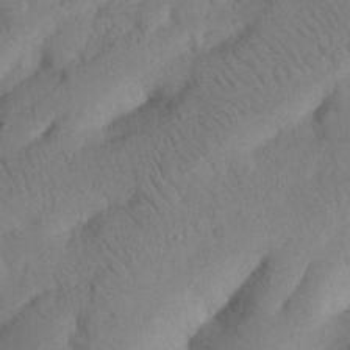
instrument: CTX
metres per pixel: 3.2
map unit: Nhu
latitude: 21.1592
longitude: -74.1767
